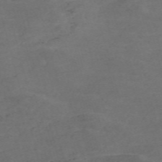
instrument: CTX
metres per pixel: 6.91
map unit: Nve
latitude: -59.2564
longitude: 59.5021
